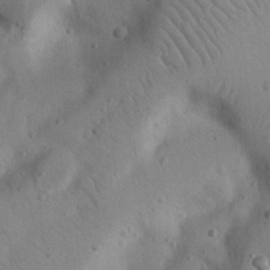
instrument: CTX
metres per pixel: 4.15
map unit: Nhu
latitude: 22.9325
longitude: -74.2523
